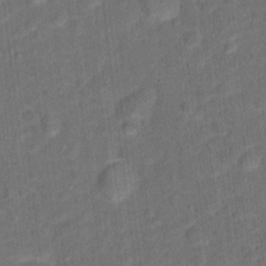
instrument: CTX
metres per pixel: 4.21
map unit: Hto
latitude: 15.4805
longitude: -39.5560
